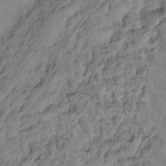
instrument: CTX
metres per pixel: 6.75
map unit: Hto
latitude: -12.7274
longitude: -39.4993
